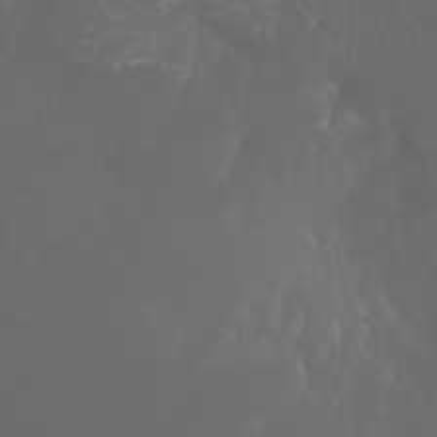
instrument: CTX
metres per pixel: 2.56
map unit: Htu
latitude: -1.4455
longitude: -76.2522
